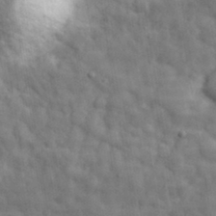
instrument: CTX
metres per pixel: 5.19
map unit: eHh
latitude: 32.2334
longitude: -70.7246
